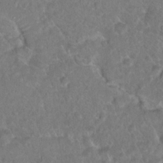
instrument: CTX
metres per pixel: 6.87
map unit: Hto
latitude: 17.2348
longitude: -40.9702
